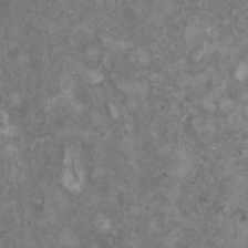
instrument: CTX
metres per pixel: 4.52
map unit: HNhu
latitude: 0.9135
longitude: 0.8597
